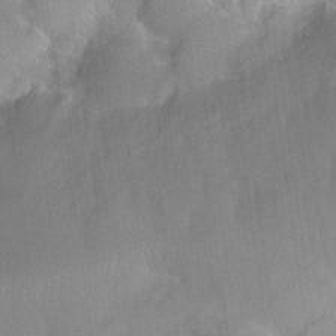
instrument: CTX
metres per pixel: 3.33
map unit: Nhu
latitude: 26.5168
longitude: -56.4412
